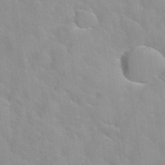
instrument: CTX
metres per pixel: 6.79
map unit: Hto
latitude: 35.0647
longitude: -50.7813
